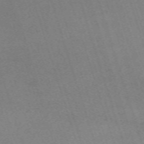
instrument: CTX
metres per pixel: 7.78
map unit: eHh
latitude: -63.2187
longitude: 49.8423
